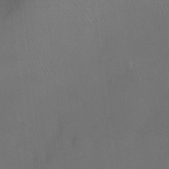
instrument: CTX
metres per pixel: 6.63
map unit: Nhu
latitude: -12.3873
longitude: -41.2348
